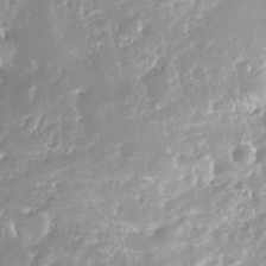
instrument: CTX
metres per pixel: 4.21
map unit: Nhe
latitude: -32.5385
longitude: -117.3860
